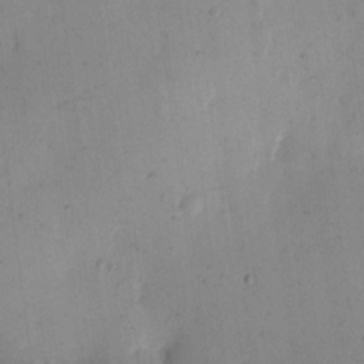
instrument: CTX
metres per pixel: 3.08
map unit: eHh
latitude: 11.6505
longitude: -61.8394
